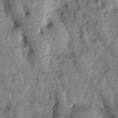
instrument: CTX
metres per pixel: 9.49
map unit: Htu
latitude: 2.3278
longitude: 149.5022
